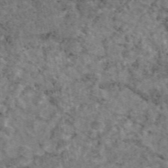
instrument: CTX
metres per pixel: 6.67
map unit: eAb
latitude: 46.1389
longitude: 117.7288
